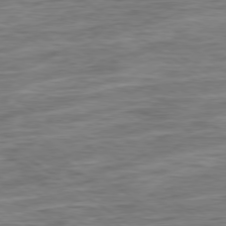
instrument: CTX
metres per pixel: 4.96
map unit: Ap
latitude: -79.3887
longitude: -48.8380
